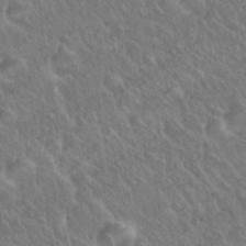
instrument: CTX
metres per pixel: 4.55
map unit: Nhu
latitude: 26.5357
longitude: -55.6883
